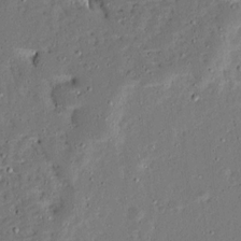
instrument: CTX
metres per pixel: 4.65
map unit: Ave
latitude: 13.5560
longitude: -138.0255
